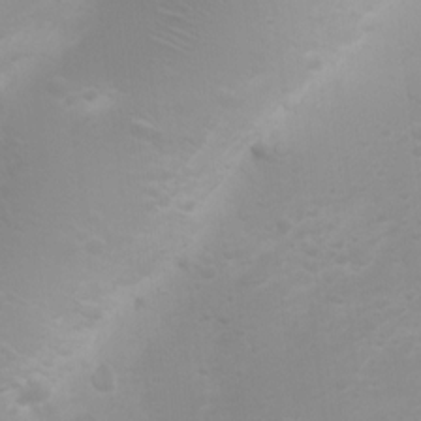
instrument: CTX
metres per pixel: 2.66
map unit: Ht
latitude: 3.6316
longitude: -22.9892
